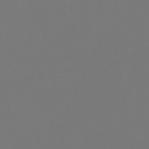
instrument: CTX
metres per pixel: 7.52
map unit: lHb
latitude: -47.7288
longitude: 71.2376
